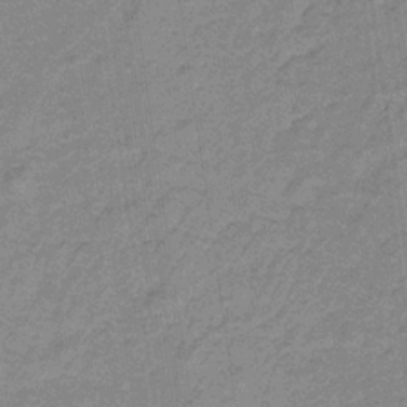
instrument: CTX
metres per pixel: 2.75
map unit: eHb
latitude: -32.1984
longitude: 66.9542
